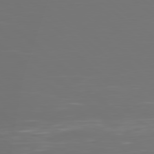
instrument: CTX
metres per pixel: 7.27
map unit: Hpe
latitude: 78.0255
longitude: -124.6301
